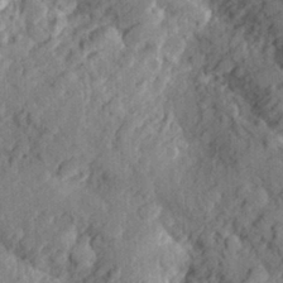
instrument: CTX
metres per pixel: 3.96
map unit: Aa
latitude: 23.9717
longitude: -150.6868
